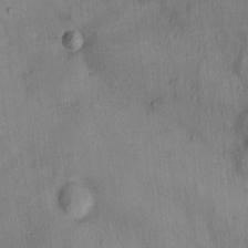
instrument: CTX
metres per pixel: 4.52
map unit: Hto
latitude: 15.0459
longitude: -31.1970
